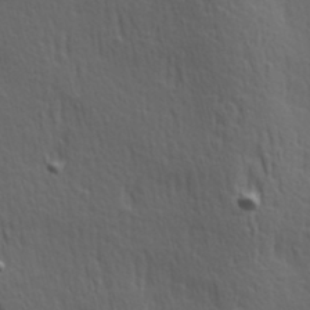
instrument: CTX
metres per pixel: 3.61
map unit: Hve
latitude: 24.5923
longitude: -97.1970
